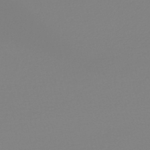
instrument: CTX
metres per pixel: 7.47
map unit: HNb
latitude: -45.3888
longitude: 56.1983
